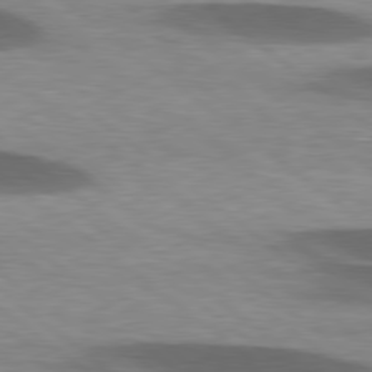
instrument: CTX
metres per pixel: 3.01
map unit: lApd
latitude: 79.1214
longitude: -48.1767
